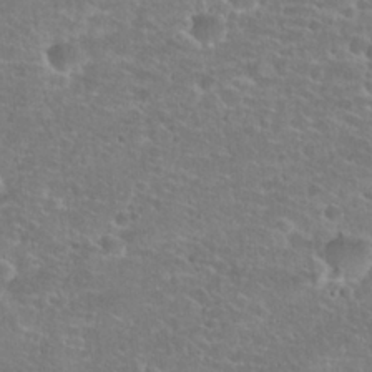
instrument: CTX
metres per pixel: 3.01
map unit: Hto
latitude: 25.6127
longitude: -48.5357
